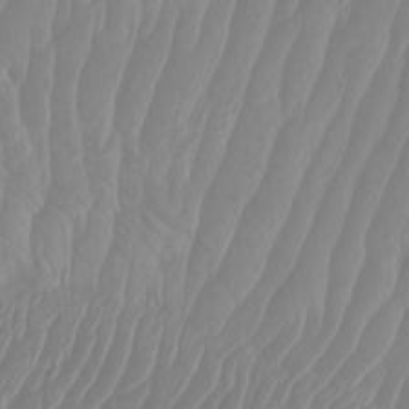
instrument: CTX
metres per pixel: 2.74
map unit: Htu
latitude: -4.1983
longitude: -72.8569
